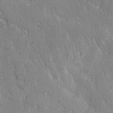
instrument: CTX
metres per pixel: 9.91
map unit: Hve
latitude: 25.3481
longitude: 146.5007
